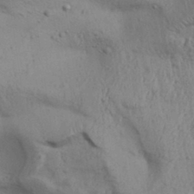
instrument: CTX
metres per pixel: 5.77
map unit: Aa
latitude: 32.0444
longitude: -135.7449
